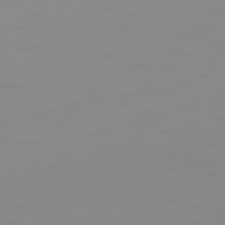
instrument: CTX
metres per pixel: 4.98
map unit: Hpe
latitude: 77.9717
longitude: -139.3104
